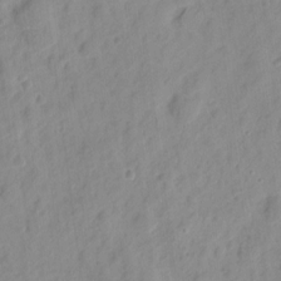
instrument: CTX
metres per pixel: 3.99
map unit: eHh
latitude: 8.3467
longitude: -74.5924
